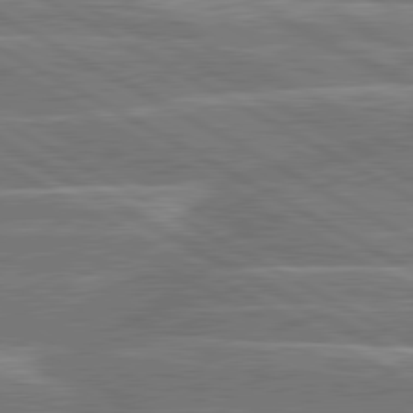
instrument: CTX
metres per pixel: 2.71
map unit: lApd
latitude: 80.6868
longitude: -131.5749
